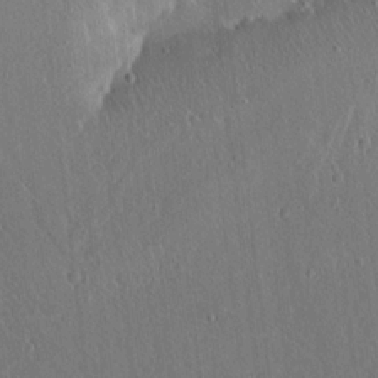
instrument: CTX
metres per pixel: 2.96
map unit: lAvf
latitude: 7.8583
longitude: 167.8044
